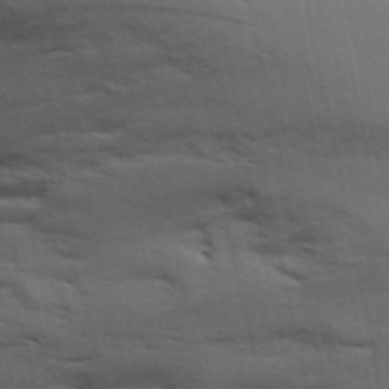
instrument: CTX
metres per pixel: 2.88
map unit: Ave
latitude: 15.4994
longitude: -129.5749
